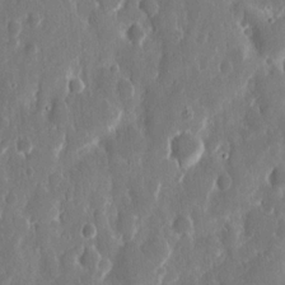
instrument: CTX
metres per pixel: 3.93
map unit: eHh
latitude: 12.9703
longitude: -72.4223
